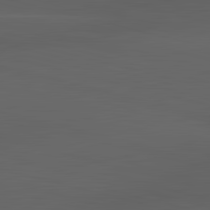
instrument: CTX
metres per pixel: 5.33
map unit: lApd
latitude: 83.6316
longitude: -132.2900
